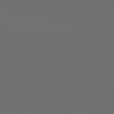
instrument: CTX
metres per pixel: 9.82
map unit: Hpe
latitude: 77.9717
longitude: -179.9150
